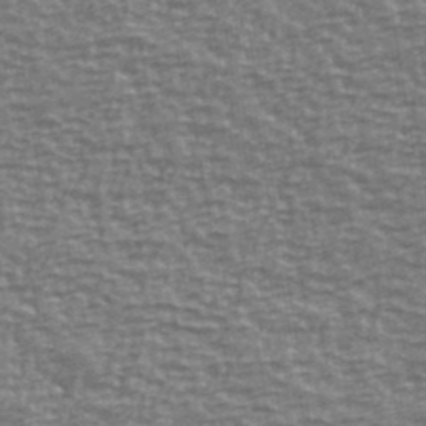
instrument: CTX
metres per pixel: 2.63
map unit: Ave
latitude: 40.5923
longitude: -113.7638
